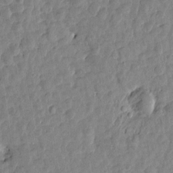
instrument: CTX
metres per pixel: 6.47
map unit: Htu
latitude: 1.1403
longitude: -179.5749
